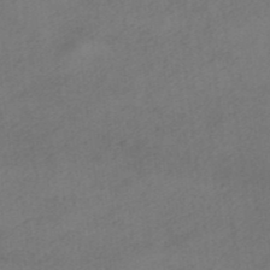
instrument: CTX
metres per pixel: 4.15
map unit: HNhu
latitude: -40.1795
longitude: 103.9178
